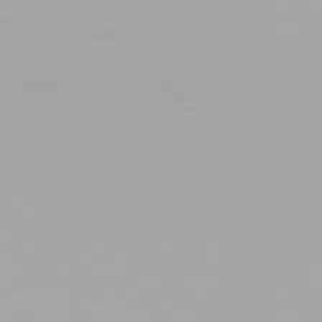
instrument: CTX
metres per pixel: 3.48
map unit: Hpe
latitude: 77.2159
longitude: -137.6316
